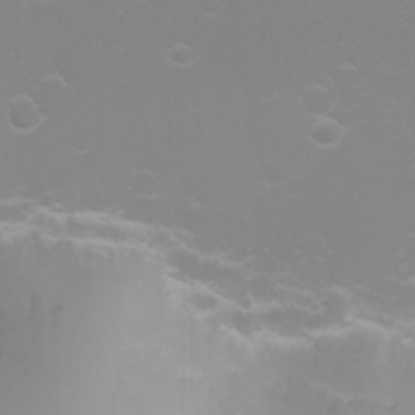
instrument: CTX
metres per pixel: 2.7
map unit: Nhu
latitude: -4.6329
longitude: -74.2712
